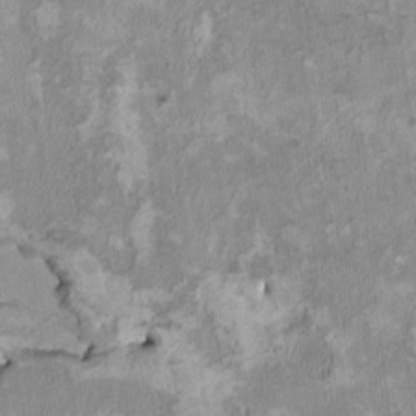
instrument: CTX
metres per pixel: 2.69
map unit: HNhu
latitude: 3.2537
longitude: -3.9528
